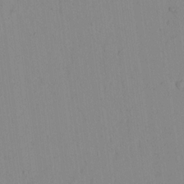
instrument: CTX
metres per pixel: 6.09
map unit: lAvf
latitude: 8.0633
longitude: 169.2187
